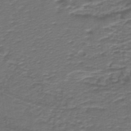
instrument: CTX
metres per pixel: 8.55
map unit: lHb
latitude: -39.4832
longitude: 55.7667
